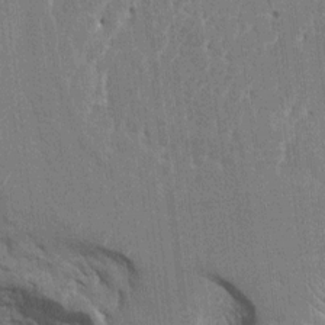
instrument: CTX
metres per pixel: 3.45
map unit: HNhu
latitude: 8.2145
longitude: -5.6505
